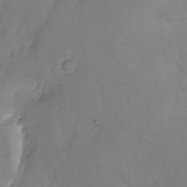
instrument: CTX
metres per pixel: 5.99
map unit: Nhe
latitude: -1.7100
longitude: -59.1970
